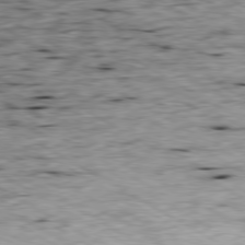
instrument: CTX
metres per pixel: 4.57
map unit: Ap
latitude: -80.1984
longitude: -85.9150
